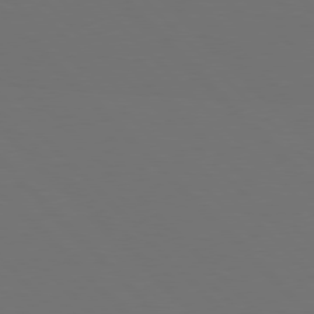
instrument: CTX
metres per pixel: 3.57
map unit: Hpe
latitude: 77.3859
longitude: -169.2537
